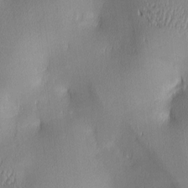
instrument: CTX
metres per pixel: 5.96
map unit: lAa
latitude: 2.7057
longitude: -117.3293
